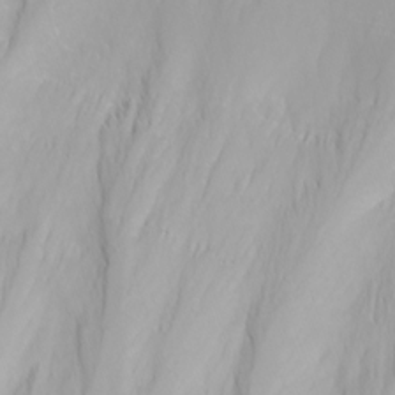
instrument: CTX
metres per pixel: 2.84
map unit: Nhu
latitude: -0.1228
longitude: -75.6127
